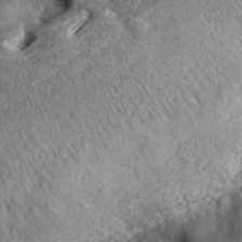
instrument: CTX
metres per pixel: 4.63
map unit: eHh
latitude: 36.3845
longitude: -135.4993
